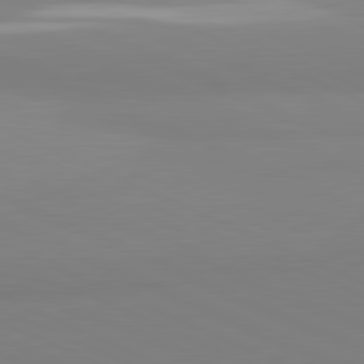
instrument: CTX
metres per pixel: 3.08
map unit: lApd
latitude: 81.6694
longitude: 178.3495
